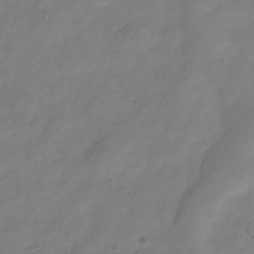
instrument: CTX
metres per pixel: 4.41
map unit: Hve
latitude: -34.9731
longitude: 89.1431
